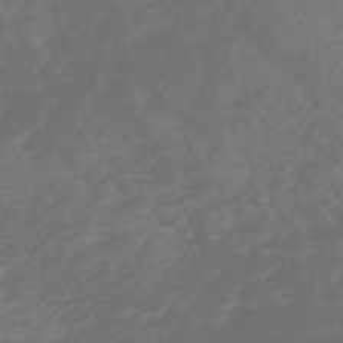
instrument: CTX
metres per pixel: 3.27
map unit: eHh
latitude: -51.6911
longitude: -24.7813
